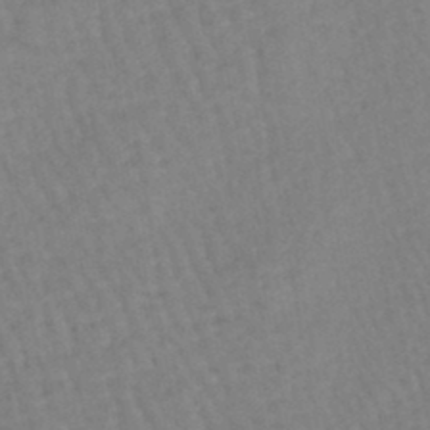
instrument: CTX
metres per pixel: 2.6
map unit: eHb
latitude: -45.5399
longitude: 80.4440
